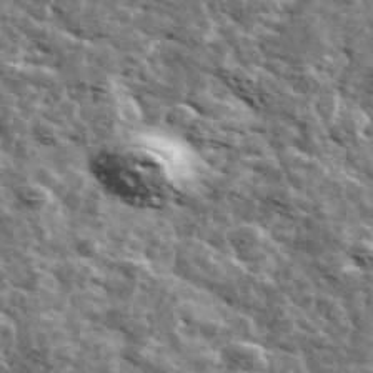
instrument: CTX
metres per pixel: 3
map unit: Ave
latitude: 41.9150
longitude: -107.9717
